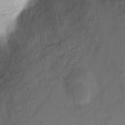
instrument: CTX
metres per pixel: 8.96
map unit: Hto
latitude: -6.8786
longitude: -38.5546
